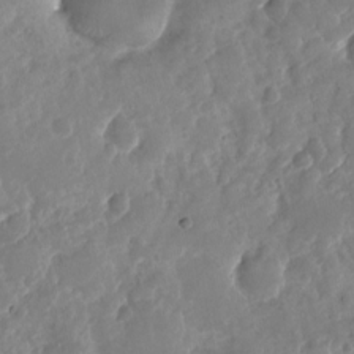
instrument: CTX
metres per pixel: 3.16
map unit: Nhu
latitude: -23.1998
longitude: -73.3482
